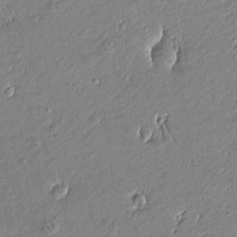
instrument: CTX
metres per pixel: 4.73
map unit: Htu
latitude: -6.5007
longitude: 176.7274
